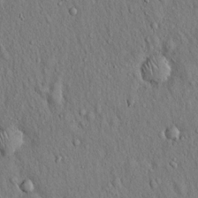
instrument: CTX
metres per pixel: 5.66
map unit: Hto
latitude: 16.5168
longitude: -58.7435
